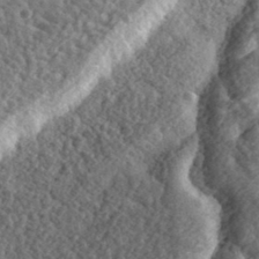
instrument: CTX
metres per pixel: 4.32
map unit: eHh
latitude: 35.6505
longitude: -79.6316
